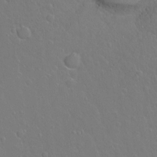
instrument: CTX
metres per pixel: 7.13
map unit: Hto
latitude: -4.3117
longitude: -35.5749
